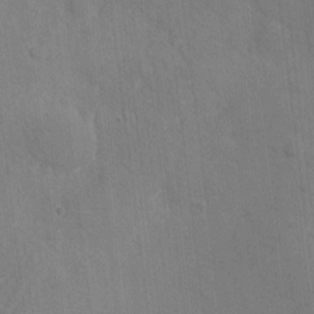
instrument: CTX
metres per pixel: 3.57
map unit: eHh
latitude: 3.8961
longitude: -72.6302
